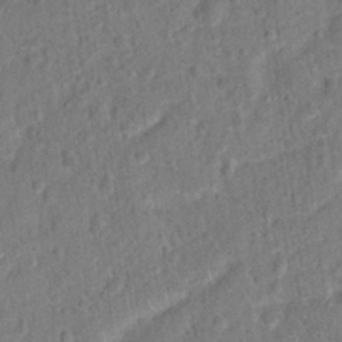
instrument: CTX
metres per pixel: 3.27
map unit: Hto
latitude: 14.8569
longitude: -38.5735
